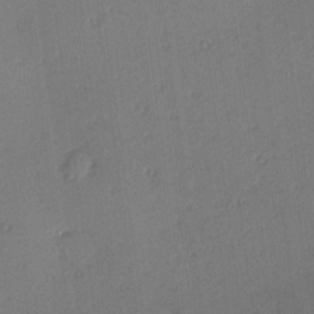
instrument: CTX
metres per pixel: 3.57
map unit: Hve
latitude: 13.8961
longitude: -90.7624
